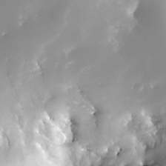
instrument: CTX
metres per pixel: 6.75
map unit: Nhe
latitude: -32.1795
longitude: -115.9339
